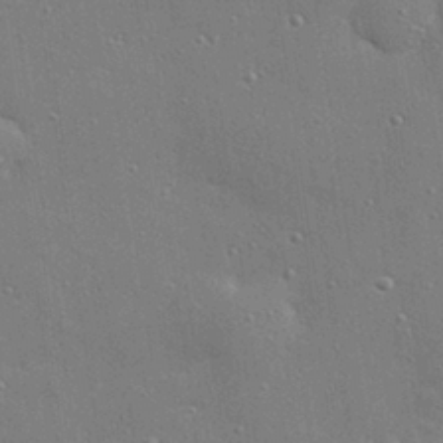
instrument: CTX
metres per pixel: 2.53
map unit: Hve
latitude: 28.1389
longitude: -90.7813
